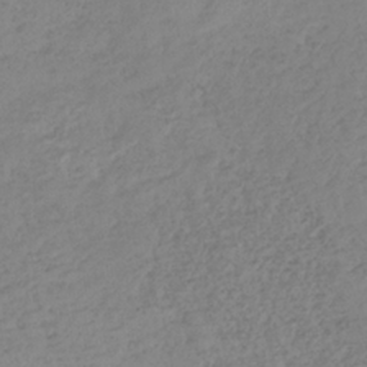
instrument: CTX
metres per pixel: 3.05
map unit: HNb
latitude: -32.9542
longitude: 63.8989
